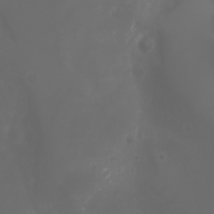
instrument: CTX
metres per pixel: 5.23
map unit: Htu
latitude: -1.7289
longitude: -76.2522
